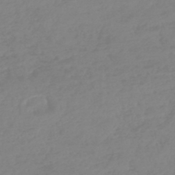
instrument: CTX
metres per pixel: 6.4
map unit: lHb
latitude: -45.1431
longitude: 70.6896
